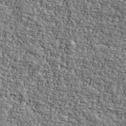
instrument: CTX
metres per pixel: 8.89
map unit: Ave
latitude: 42.3089
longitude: -110.4034
